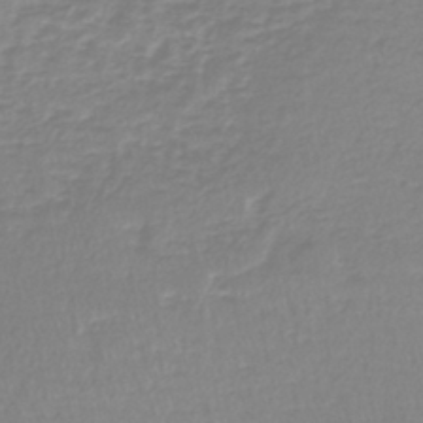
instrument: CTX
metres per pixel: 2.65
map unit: lHb
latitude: -40.8219
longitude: 64.7652
